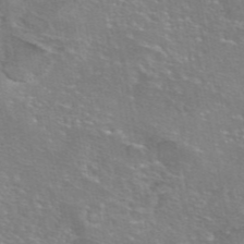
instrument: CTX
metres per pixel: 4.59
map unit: eAb
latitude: 45.8772
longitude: 106.2740
